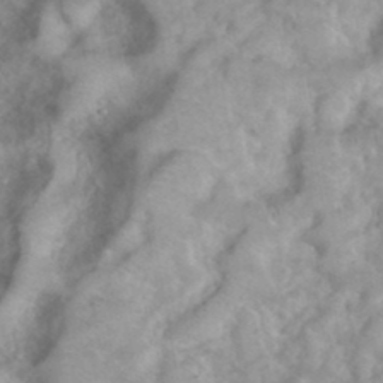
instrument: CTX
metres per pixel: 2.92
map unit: eHh
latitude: 35.2159
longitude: -62.7624
